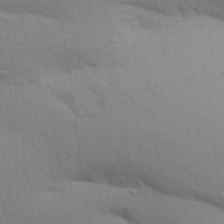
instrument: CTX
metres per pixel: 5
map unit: Aa
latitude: 30.4412
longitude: -147.2915
